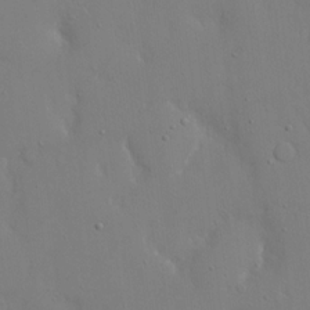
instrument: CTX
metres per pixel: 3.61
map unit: eHh
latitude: 16.1389
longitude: -71.5182
